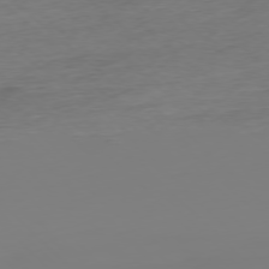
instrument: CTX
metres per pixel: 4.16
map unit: Ap
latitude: -77.5399
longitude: -63.8962
